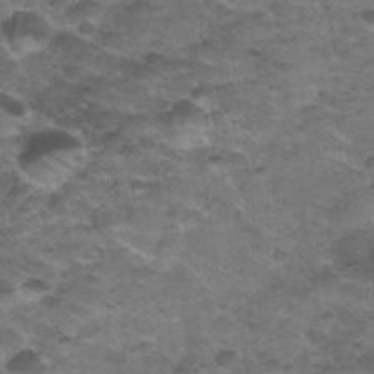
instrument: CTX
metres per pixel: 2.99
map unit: Nhu
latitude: 31.7639
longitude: -52.6491
